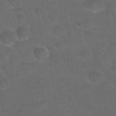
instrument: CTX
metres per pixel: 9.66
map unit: Hto
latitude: 23.9528
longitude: -50.9702
